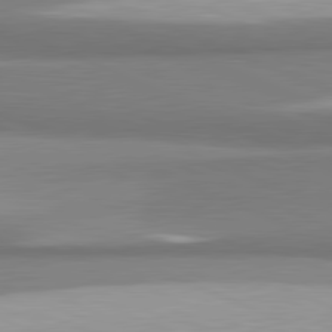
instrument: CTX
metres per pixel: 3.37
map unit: lApd
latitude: 81.5749
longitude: 165.5022
